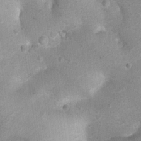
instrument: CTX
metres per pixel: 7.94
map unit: Ht
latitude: 4.9136
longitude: -29.6694
